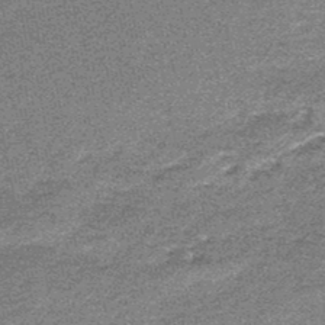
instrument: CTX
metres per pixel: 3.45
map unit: HNb
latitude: -48.0094
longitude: 56.3306
